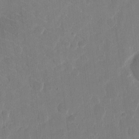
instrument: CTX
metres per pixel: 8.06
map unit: eHh
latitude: 10.0633
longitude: -68.1767
